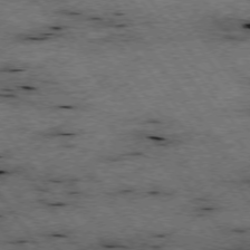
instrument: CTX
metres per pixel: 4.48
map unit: Hpe
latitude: -75.4833
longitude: -22.7813
